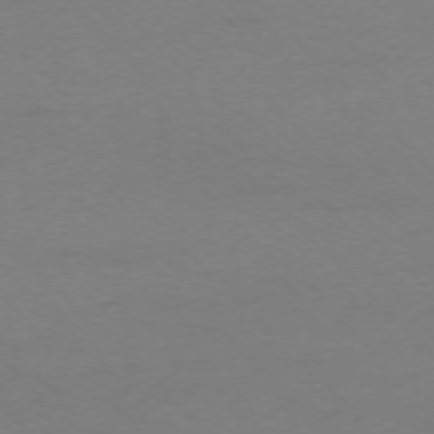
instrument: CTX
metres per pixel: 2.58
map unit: Ap
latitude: -75.3888
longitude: -78.0633
